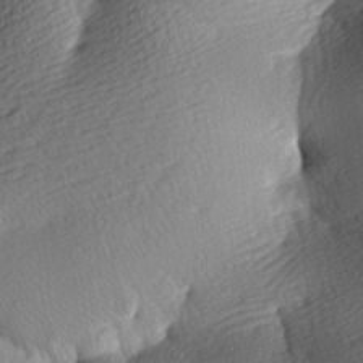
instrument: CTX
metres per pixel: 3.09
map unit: lAa
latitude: -9.2943
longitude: -125.9717
